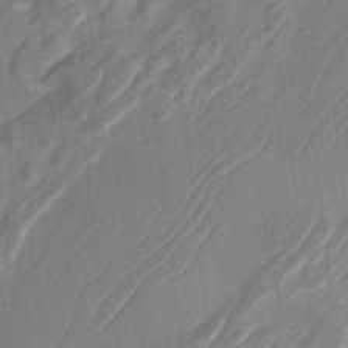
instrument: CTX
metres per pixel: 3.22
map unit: Nhu
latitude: -27.2942
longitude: -71.2537
